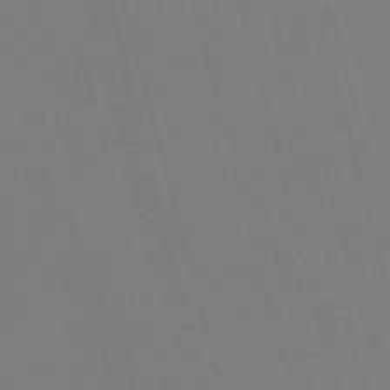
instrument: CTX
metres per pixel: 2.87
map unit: Nve
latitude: -58.0094
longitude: 62.0661
